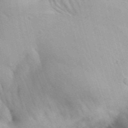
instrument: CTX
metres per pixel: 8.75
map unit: Aa
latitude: 30.2712
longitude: -142.5546
